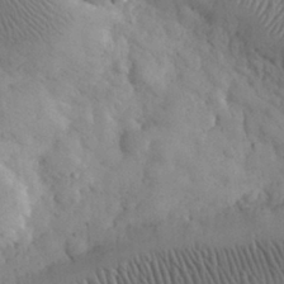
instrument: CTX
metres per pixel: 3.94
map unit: eHh
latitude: 30.7247
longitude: -68.2712
